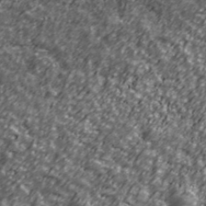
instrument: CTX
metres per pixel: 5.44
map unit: Ave
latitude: 41.4615
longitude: -113.8205
